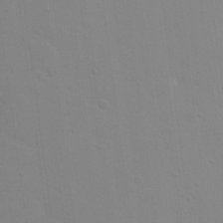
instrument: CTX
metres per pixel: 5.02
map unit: Hto
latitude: 16.8569
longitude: -39.5371
